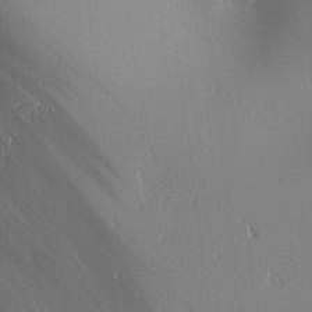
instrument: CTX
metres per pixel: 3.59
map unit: lAa
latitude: 1.4048
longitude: -116.0444
